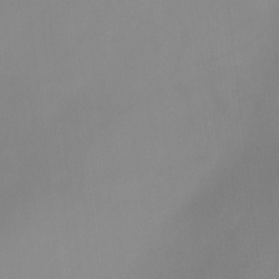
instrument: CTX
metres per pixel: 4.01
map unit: Nhu
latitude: -12.3495
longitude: -68.5735
